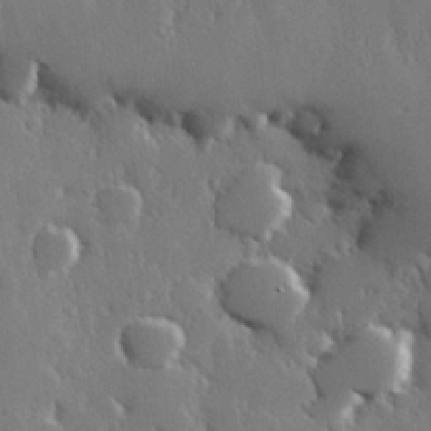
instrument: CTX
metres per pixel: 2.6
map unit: Hve
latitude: 26.8947
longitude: 150.1039
